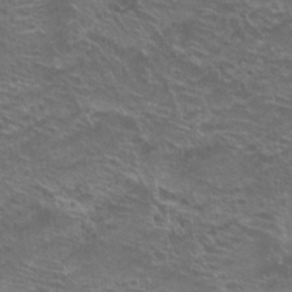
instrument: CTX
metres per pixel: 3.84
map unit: Hto
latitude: 22.1200
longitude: -40.6490
